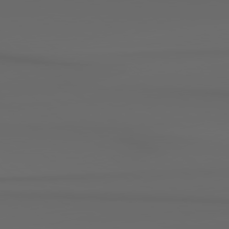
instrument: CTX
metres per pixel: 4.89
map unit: Hpe
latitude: 78.5924
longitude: -135.5182
